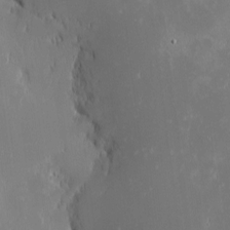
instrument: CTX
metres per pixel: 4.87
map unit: eHh
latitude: -2.2172
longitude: -84.1956
